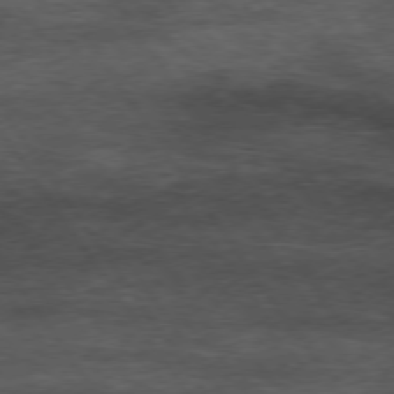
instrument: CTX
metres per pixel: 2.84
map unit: Hpe
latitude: 74.1389
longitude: -142.8380
